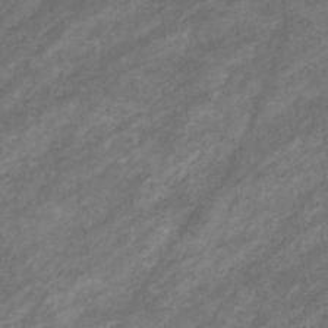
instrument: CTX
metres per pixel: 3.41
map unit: eHb
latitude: -32.5385
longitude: 70.6896
